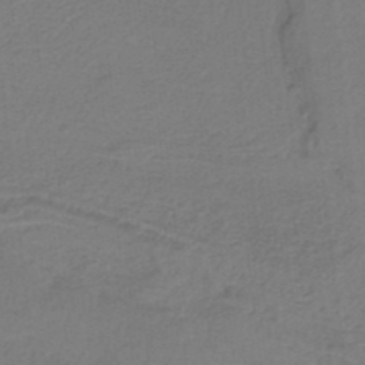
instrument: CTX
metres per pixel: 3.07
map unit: HNb
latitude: -34.6707
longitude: 60.5007
